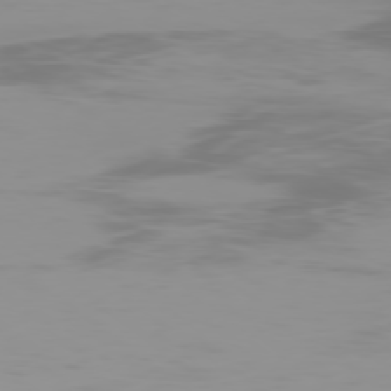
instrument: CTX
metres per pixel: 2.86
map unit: Ap
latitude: -78.8030
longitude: -95.5749
